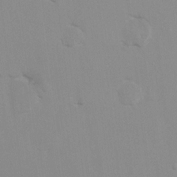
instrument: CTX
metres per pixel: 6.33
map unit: Hto
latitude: 7.9150
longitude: -34.8191
